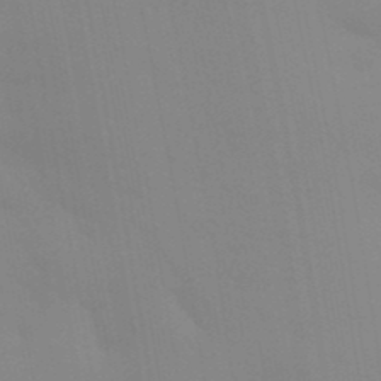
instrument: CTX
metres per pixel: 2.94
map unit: Aa
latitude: 32.5357
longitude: -145.7638
